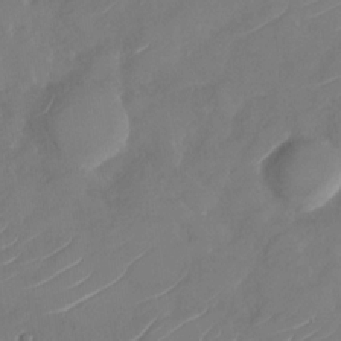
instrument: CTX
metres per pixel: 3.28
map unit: Nhu
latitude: -29.6911
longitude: -72.4790
